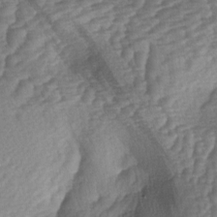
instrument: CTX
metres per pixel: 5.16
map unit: lAa
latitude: -3.8422
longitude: -127.6316
